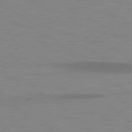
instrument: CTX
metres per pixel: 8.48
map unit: lApd
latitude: 78.8002
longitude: -47.7072
